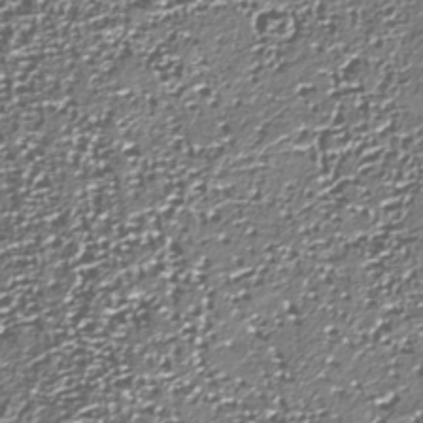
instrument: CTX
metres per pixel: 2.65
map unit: Nhu
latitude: -38.3495
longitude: -83.2537
